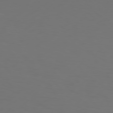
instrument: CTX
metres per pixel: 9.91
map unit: Hpe
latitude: 76.7624
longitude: -131.5372
